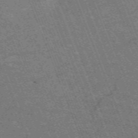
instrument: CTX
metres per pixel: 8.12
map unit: HNb
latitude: -54.6708
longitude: -48.2900
